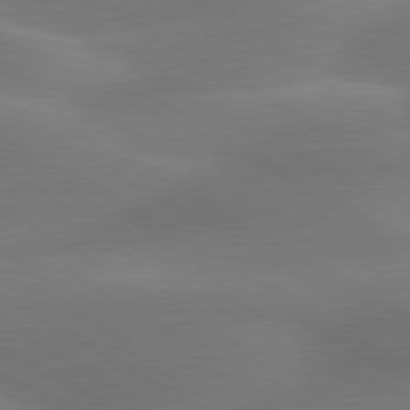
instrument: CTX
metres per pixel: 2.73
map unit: lApd
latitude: 79.9906
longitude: -88.7247
